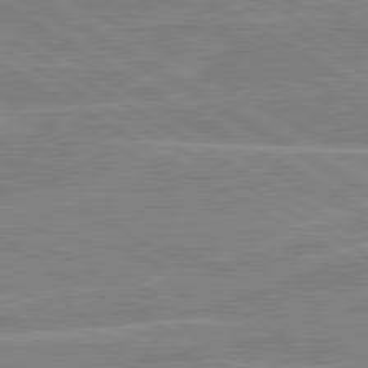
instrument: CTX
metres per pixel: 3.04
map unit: lApd
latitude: 80.7057
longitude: 123.1242
